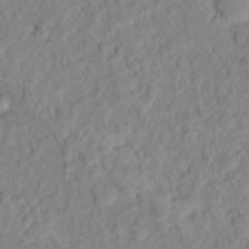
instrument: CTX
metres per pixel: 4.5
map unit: Nhu
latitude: 16.8191
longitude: -33.0458
